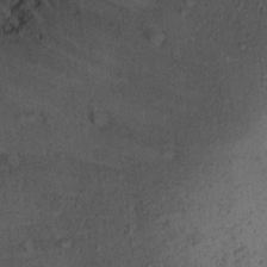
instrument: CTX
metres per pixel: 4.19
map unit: Ht
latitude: 12.7246
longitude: -39.6127
